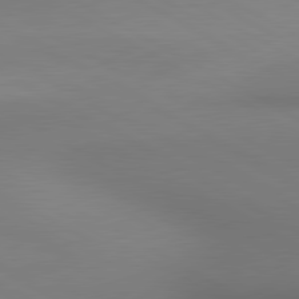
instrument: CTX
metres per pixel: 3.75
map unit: lApd
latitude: 80.8002
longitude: 146.6329
